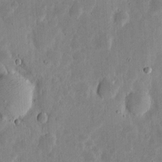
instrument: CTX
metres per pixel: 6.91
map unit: eHh
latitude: 6.0444
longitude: -70.4223
